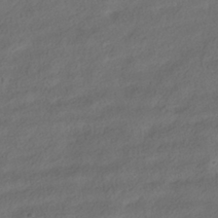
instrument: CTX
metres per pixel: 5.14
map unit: ANa
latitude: -38.9731
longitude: 96.9542
